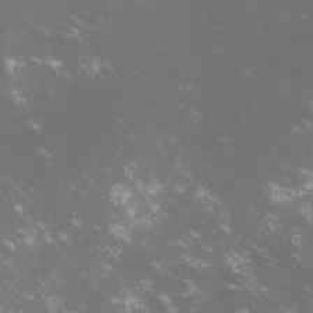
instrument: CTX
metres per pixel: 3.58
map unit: lHvf
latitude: -14.5007
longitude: -102.1200
